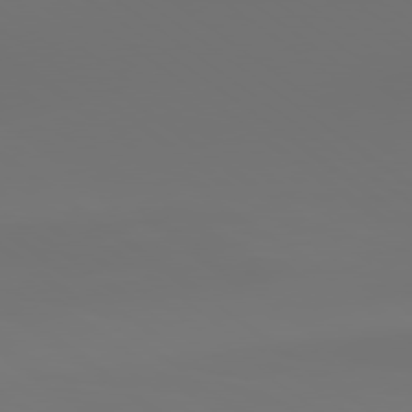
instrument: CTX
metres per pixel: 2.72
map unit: lApd
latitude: 79.2726
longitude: -175.2348
